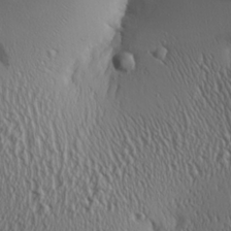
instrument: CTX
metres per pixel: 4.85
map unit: Aa
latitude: 24.4601
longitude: -135.6694
